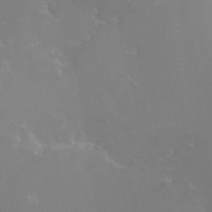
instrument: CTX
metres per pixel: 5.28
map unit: HNhu
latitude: 3.9717
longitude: -1.8961
